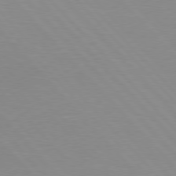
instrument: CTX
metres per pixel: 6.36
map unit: Hpe
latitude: 76.5923
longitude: -155.4237
